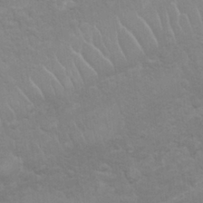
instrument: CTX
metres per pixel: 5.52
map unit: Nhu
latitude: 26.6302
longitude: -62.4601
